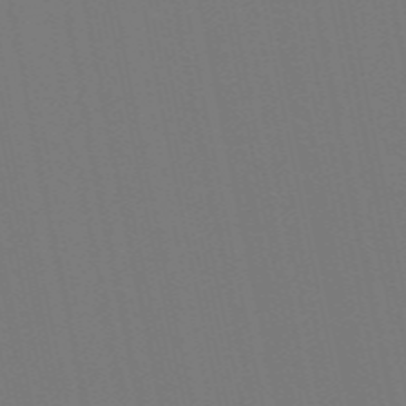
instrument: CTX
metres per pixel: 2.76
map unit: Nve
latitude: -58.4062
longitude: 60.7085
